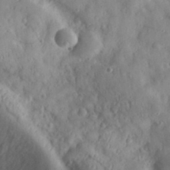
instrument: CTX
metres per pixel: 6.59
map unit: eHh
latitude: 29.4615
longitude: -73.8395
